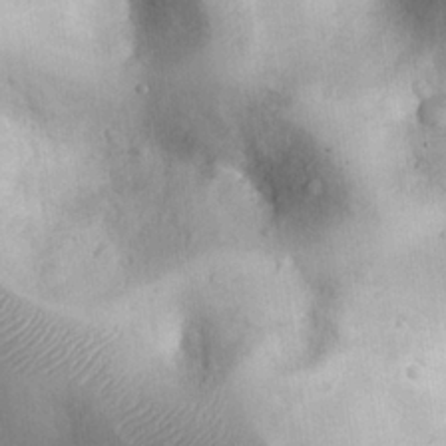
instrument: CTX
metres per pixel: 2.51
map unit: eHh
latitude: 26.2523
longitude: -65.2915
